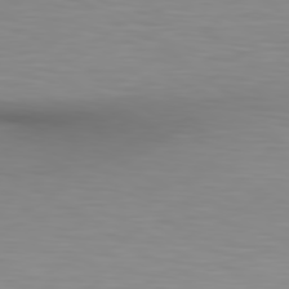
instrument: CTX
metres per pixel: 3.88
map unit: lApd
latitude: 80.1011
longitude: 120.1605
